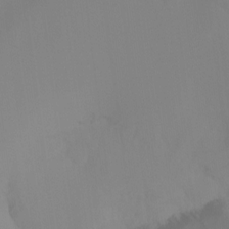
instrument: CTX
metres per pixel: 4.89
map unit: Ht
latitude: -16.0472
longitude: -43.2537
